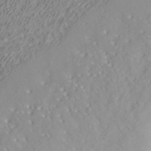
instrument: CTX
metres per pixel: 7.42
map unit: ANa
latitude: 40.2144
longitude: 22.0850
